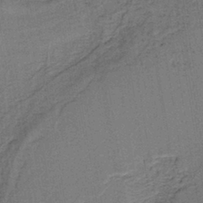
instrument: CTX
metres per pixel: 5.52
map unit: HNb
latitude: -38.6330
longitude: 50.3117
